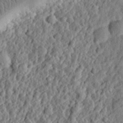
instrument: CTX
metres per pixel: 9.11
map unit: eHh
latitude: 27.1970
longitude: -77.4804
